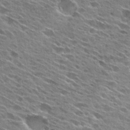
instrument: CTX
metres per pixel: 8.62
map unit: Hto
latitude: 27.0270
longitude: -44.2522
